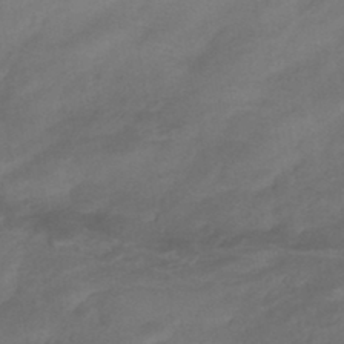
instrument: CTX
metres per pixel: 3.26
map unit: eHb
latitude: -42.7463
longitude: 84.9919
